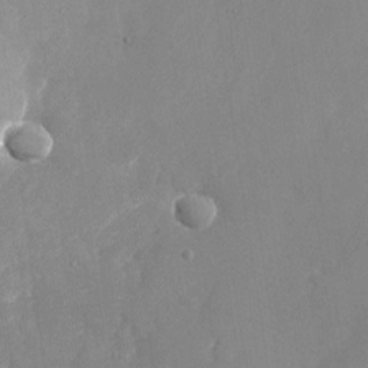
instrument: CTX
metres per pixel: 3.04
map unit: Nhu
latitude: -24.3306
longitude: -70.7246
